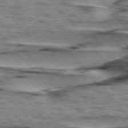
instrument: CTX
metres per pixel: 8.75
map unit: lApd
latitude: 76.7435
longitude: -71.3859
